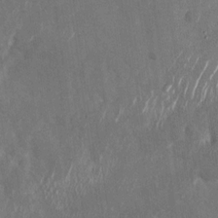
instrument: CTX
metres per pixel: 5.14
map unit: Nhu
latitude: -28.5196
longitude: -76.3845
